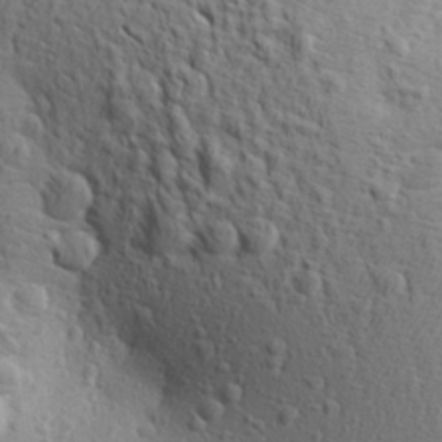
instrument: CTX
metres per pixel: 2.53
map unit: Aa
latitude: 26.5924
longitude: -144.2522
